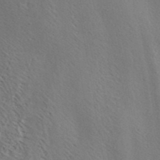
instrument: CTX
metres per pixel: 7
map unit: ANa
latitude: 42.0822
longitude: 56.1606
